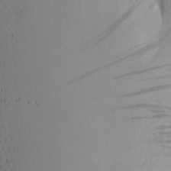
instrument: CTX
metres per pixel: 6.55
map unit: Aa
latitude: 23.3293
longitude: -145.8016
